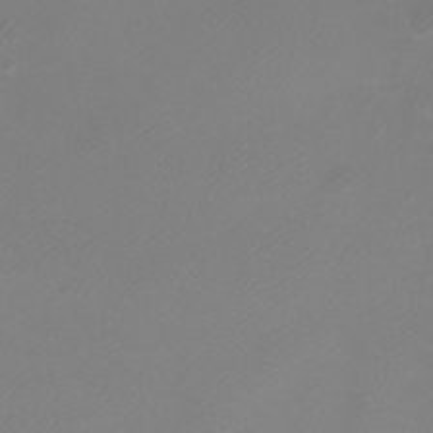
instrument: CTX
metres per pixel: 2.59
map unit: Htu
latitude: -5.2754
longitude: -72.5924
